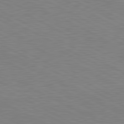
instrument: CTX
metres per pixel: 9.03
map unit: lApd
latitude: 80.8947
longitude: 150.7841
